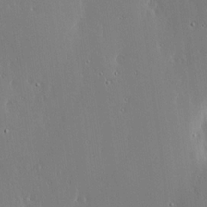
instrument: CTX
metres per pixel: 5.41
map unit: lHvf
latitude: 18.0633
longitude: -117.2348
